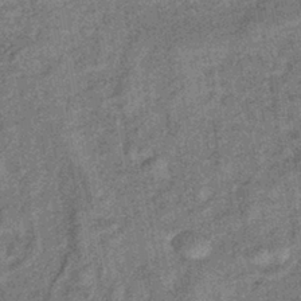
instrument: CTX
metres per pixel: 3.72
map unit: eHb
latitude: -39.7667
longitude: 79.2187
